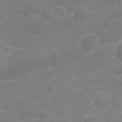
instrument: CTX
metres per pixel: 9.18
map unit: Nhu
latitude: 23.5560
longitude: -60.7435
